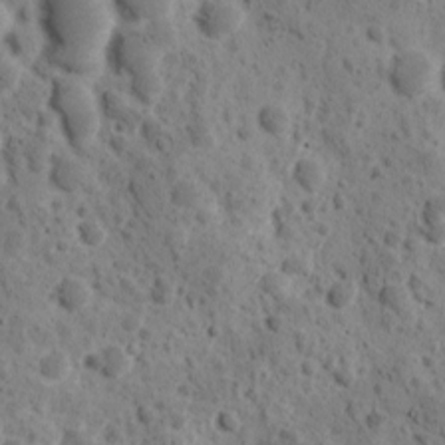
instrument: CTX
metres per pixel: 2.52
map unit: Ave
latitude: 10.9892
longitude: -105.7639
